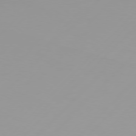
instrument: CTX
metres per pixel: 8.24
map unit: Hpe
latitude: 77.0836
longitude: -138.7057
